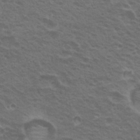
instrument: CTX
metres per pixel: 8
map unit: Nhu
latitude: 20.1956
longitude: -31.0459
